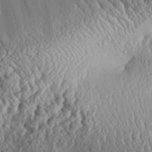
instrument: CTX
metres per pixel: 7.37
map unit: Aa
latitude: 30.9703
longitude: -134.3467
